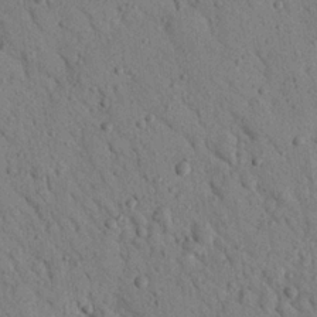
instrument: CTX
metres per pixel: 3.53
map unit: Nhu
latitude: 22.6112
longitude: -76.1766
